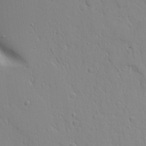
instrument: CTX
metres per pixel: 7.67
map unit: Aa
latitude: 20.2712
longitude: -124.2333
